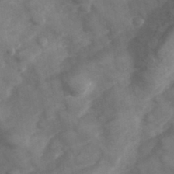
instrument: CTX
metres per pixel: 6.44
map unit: Hve
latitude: 33.3293
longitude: 151.3699
